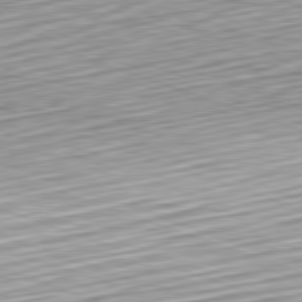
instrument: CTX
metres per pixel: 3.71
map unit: Hpe
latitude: -82.4818
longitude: 16.0850
